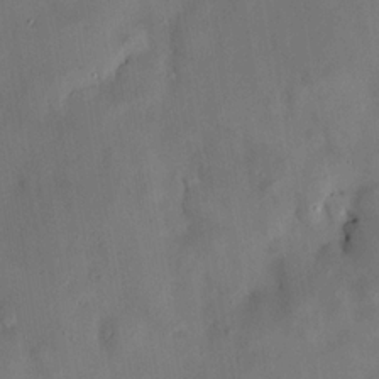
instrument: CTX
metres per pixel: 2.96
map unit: HNhu
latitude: 14.8758
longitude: 12.1606
